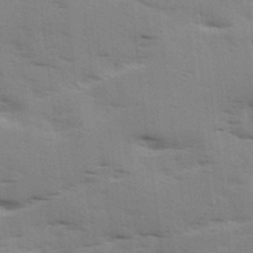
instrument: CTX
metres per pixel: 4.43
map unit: Ave
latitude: 11.3482
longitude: -102.3845
